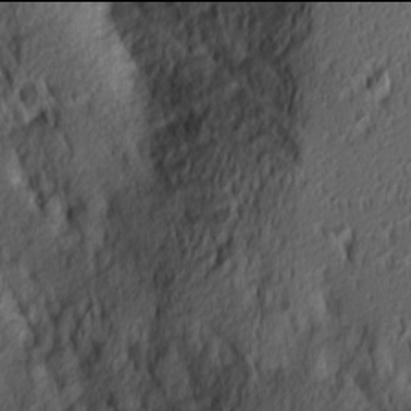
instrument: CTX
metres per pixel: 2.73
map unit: Ave
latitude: 13.9906
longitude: -132.7813
